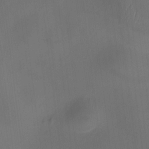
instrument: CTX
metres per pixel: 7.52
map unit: HNhu
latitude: 9.3860
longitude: 9.8800
